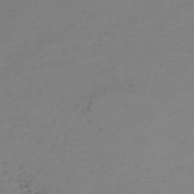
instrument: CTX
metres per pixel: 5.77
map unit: eHh
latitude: -54.7274
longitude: -91.5182
